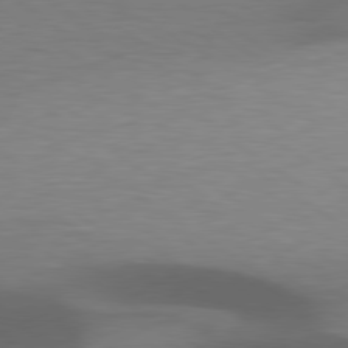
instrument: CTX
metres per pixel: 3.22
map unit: lApd
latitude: 79.4616
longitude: -50.1955
